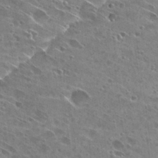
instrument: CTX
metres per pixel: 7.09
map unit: Hto
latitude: 28.2522
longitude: -44.7246
